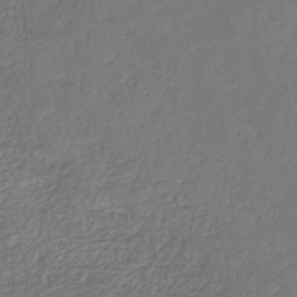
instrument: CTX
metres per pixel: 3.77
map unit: eHb
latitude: -31.7099
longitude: 73.4076
